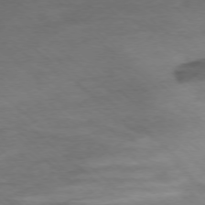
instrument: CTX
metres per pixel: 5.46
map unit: Ap
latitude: -76.5763
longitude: -78.0255
